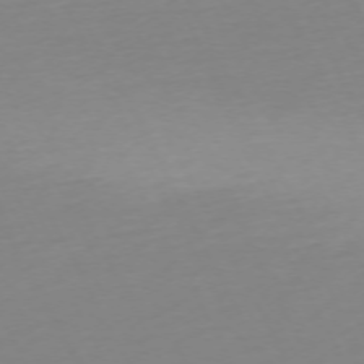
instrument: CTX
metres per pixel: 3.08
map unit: Ap
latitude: -73.3698
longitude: -69.5938
